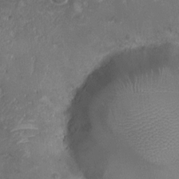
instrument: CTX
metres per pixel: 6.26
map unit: Ht
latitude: 3.2348
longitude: -19.4237
